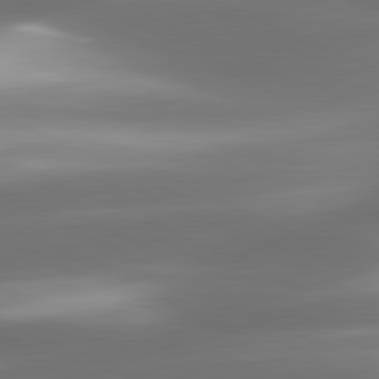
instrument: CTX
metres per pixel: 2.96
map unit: lApd
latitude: 81.1781
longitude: -142.6680
